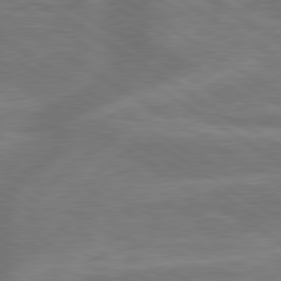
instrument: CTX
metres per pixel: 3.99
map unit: lApd
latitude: 79.8017
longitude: -172.5167
